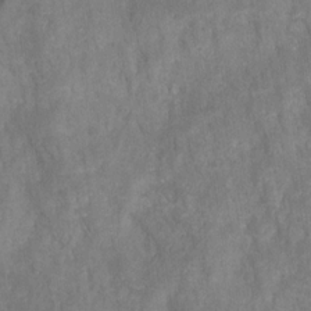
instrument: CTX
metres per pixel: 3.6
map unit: HNhu
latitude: -28.0850
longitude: 73.3320
